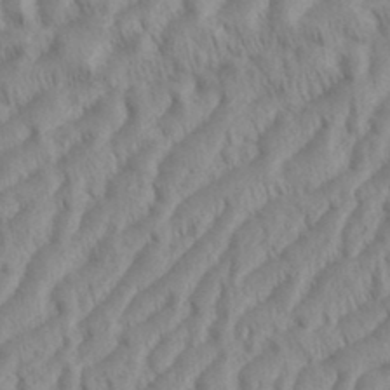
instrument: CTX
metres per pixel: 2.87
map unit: eHh
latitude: 36.1578
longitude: -137.9339
